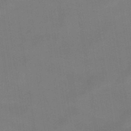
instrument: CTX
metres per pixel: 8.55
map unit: lHb
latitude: -47.6155
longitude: 67.5021
